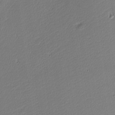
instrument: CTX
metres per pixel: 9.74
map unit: Nhu
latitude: 0.8191
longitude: -78.4790
